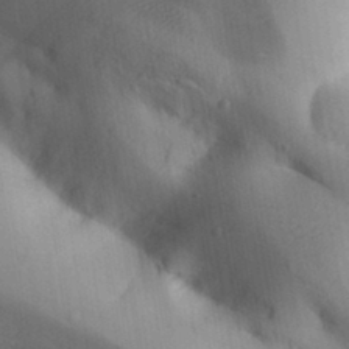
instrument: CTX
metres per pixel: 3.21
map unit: Aa
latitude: 32.5924
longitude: -144.5357
